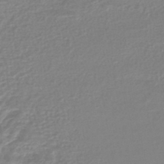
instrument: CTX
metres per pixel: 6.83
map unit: lHb
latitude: -44.3495
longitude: 69.1431
